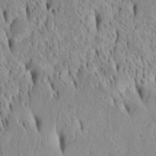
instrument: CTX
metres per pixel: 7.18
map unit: Htu
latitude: -4.8408
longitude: 151.4265
